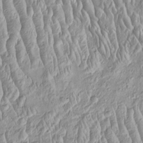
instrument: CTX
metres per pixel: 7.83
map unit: Htu
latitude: -4.6329
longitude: 157.8044
